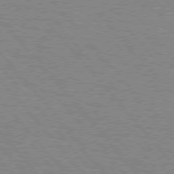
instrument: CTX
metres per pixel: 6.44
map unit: lApd
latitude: 75.7072
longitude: -75.2726
